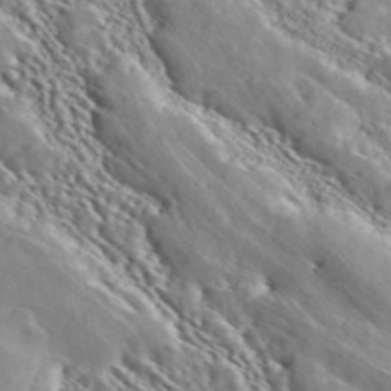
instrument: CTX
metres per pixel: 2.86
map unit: ANa
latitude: 46.2712
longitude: 49.5399
